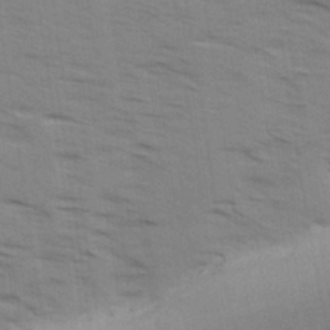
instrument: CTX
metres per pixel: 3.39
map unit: Ave
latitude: 15.0270
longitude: -102.8758
